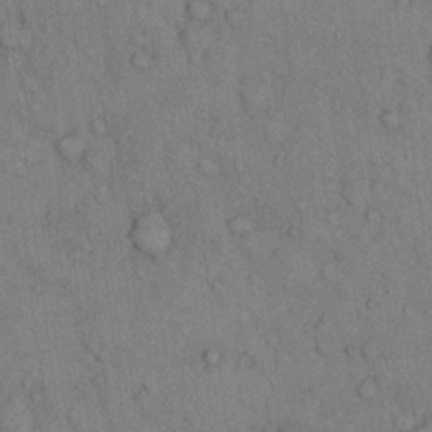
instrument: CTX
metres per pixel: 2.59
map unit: Hto
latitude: 10.1200
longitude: -59.4426
